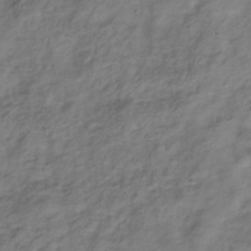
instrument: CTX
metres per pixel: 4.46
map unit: Hve
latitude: -32.5196
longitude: 89.1620
